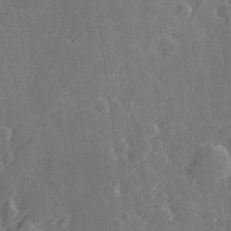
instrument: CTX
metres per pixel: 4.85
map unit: Hve
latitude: 27.1403
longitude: 145.9367
